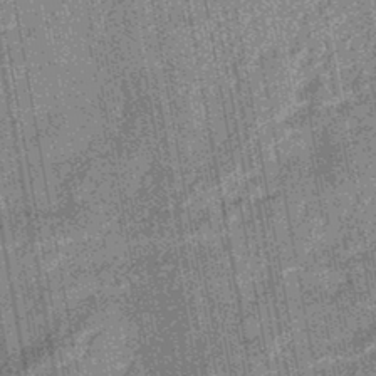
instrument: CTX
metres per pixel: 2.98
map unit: eHb
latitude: -43.9745
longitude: 86.1606
